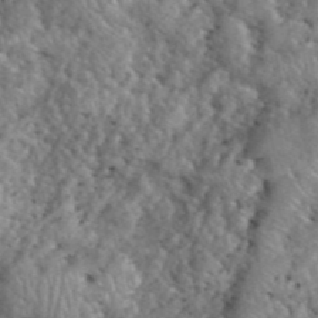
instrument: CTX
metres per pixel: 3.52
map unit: eHh
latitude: 40.4978
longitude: -57.2348
